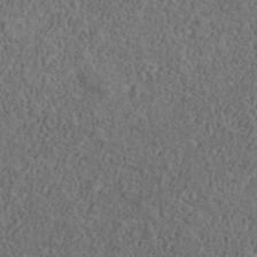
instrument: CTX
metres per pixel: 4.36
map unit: Ave
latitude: 40.1766
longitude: -110.9514
